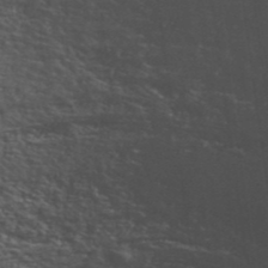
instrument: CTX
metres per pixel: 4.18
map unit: ANa
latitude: 42.1578
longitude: 50.0283
